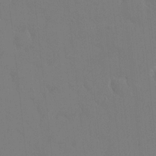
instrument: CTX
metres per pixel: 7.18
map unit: HNhu
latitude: 7.4426
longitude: 3.9367
